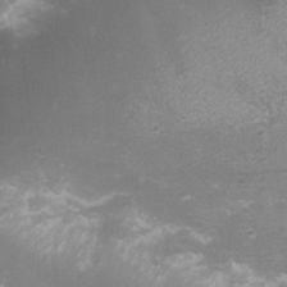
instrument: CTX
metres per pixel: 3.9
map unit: eHh
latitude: -6.9352
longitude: -78.6113
